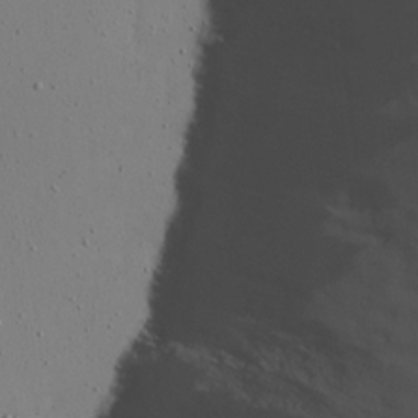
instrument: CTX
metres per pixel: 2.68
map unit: eHh
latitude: 20.1767
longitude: -72.3657
